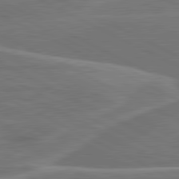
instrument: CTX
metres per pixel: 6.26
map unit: lApd
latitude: 81.1592
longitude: 128.3495
